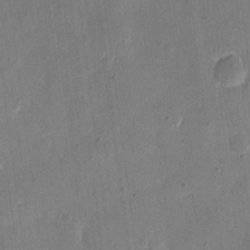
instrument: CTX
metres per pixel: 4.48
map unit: eHh
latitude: 10.7813
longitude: -68.5546
